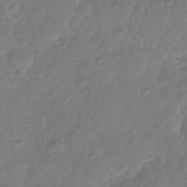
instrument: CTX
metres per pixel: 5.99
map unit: Nhu
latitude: -29.1431
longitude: -61.6505
